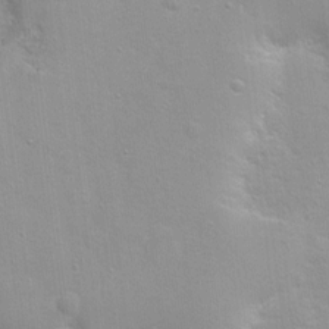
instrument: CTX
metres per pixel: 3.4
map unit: Nhu
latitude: 1.4804
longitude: -16.6868
